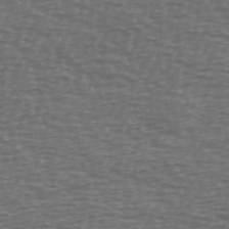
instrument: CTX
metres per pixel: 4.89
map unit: Ave
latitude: 39.6127
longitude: -113.3104
